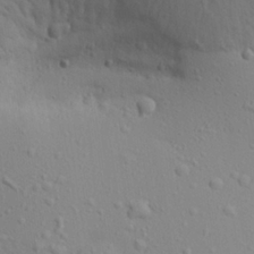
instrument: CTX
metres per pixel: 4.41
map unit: Aa
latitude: 21.8773
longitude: -142.6869
